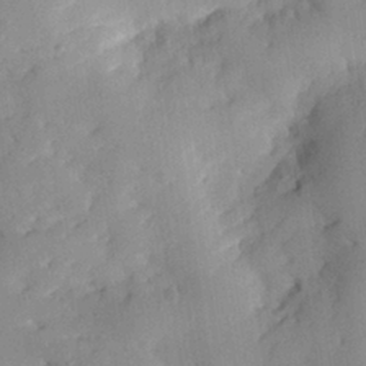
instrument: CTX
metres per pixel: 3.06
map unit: eHh
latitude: 28.4601
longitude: -77.3103
